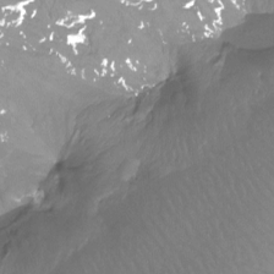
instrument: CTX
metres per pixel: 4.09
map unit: Htu
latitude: -13.4832
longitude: -45.8205
